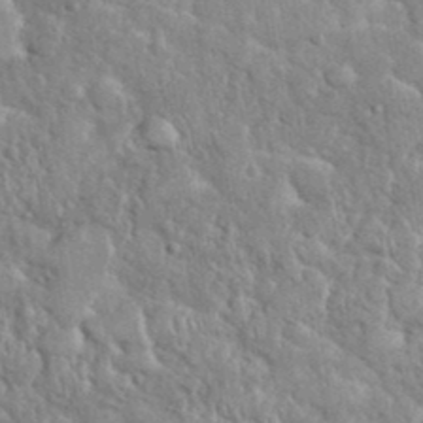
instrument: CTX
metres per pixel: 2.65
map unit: eHh
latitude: 37.5371
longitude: -61.9717
